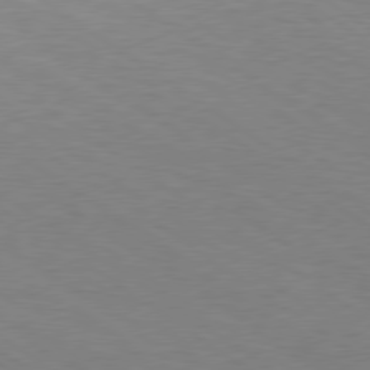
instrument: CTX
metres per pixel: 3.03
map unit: Hpe
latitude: 78.1200
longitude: 179.7855
